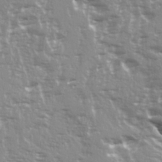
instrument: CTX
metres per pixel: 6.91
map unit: Ave
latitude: 21.9528
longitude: -132.8380
